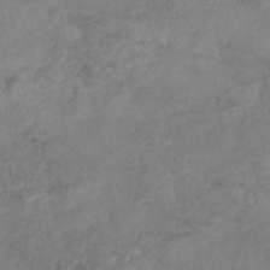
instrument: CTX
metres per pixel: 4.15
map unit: Nhe
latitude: -48.4629
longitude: -173.3103
